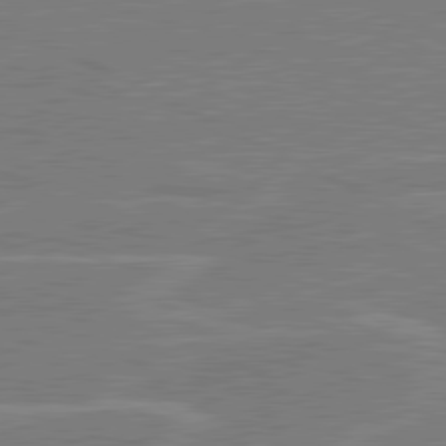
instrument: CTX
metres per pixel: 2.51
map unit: lApd
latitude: 80.8191
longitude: 120.3873
